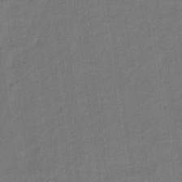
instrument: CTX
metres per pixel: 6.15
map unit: eHb
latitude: -33.3510
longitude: 73.1242
